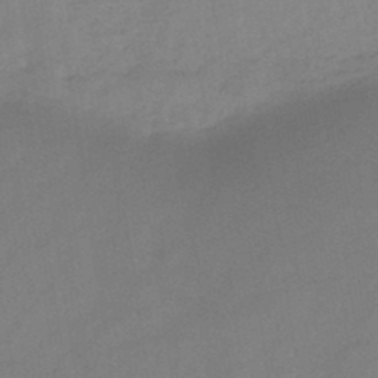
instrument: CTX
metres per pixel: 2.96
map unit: HNb
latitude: -45.4832
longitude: -39.3859
